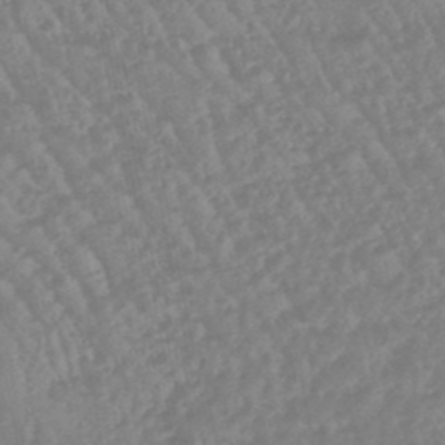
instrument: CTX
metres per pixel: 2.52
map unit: eHb
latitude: -46.3684
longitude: 84.0283
